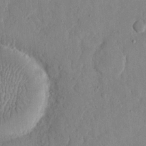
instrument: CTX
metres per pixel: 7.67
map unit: eHh
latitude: 13.3104
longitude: -68.2523
